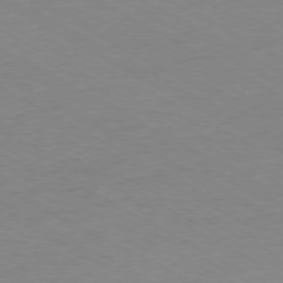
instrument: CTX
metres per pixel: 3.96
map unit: Ap
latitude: -77.6155
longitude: -74.8002
